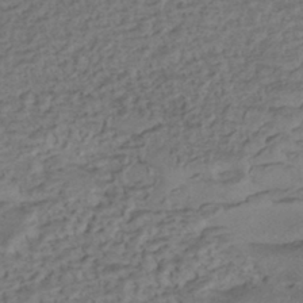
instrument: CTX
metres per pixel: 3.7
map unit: eHh
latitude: -43.3320
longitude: 119.6722
